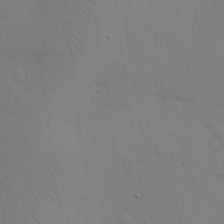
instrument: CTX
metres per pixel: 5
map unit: eHh
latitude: 25.4804
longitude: -69.7828
